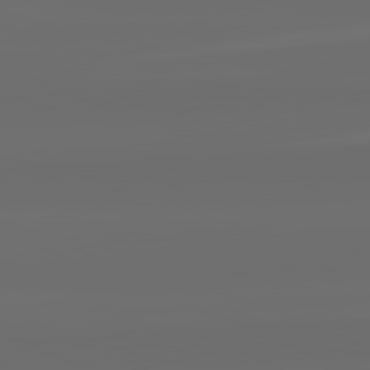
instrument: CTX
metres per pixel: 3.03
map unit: lApd
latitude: 82.2522
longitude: -164.3656
